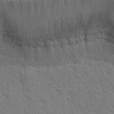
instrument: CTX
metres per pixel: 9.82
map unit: Hto
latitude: 34.5356
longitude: -51.5749
